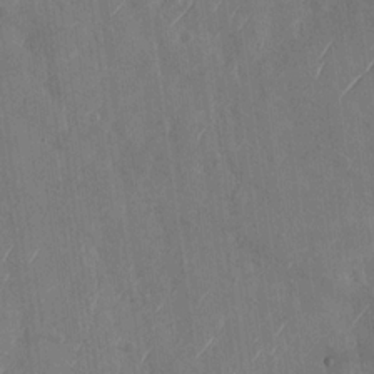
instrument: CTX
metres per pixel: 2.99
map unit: Nhu
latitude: -29.2187
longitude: -59.8205
